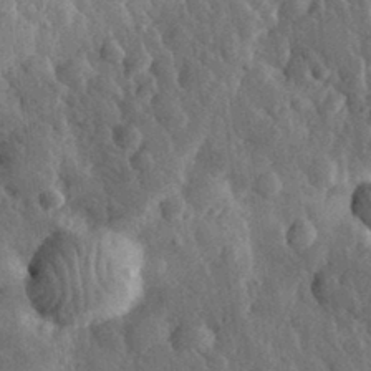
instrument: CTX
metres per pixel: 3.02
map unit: eHh
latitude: 32.7624
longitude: -79.8961
